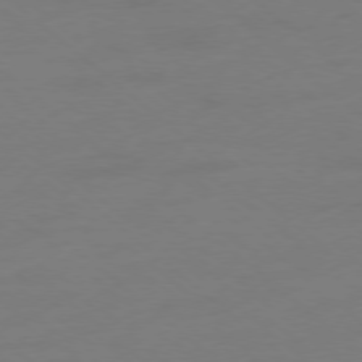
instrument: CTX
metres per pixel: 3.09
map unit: Ap
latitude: -78.3117
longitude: -56.6868
